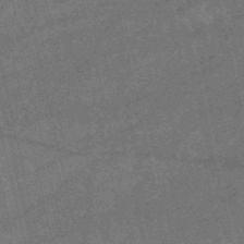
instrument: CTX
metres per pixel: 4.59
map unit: HNb
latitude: -52.7274
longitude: -40.5167
